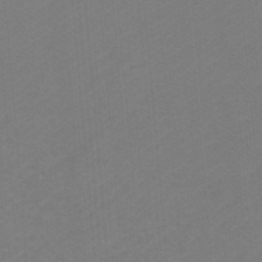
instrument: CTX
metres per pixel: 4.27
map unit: Htu
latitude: -11.2754
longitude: -71.7449
